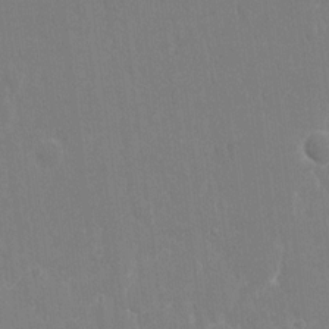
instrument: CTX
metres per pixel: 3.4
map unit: eHh
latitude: 14.4979
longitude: -71.9906
